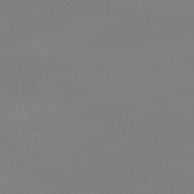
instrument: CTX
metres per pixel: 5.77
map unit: lHb
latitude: -46.1794
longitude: 66.7652
